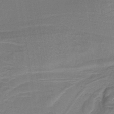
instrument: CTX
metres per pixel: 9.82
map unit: lHb
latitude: -38.5763
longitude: 58.1794
